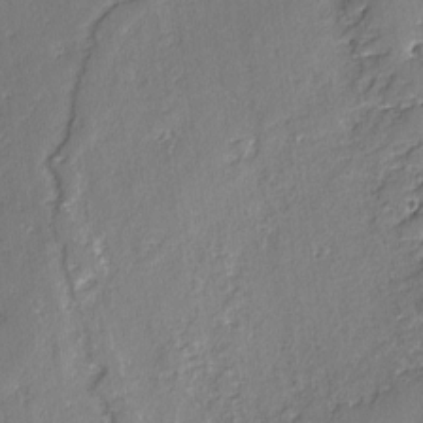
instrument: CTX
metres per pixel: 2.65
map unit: lAvf
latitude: -3.2753
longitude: -107.2348
